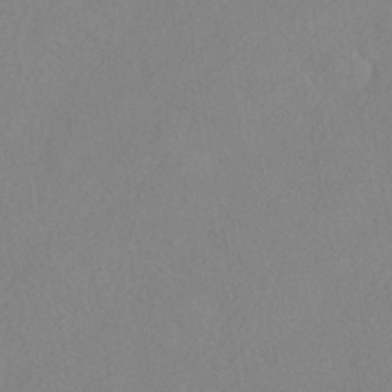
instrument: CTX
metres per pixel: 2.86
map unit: HNhu
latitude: -40.3873
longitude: 101.3887
